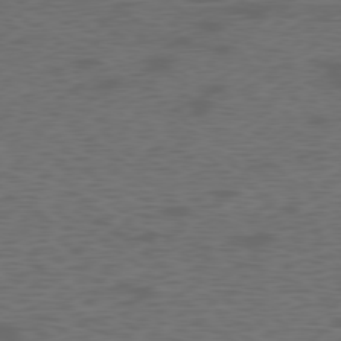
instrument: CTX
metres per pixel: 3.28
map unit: Ap
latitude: -77.5966
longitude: -75.5749
